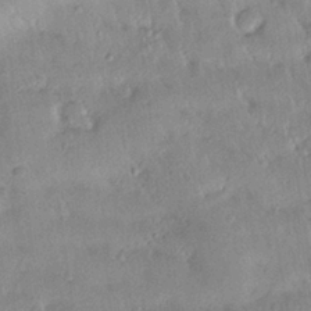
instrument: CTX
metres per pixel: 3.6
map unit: Htu
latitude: -0.0094
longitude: 173.1998
